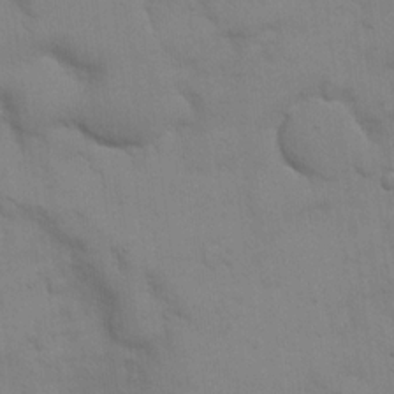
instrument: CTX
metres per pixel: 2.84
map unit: eHh
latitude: 17.2726
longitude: -66.4601
